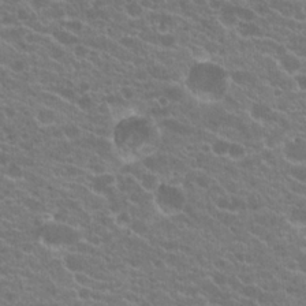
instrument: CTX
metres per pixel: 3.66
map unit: Hto
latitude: 20.3468
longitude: -35.9150
